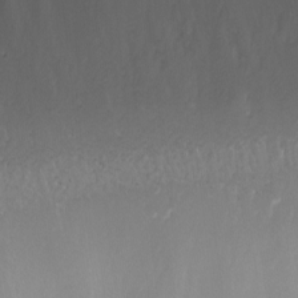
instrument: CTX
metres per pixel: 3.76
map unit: eHh
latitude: -1.4266
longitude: -78.2712
